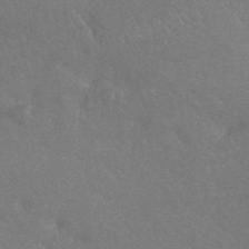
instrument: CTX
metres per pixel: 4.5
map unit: HNhu
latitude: -44.2551
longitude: 92.8597
